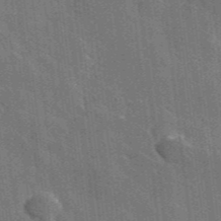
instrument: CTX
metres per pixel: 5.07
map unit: lHvf
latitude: 35.9717
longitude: -91.0647
